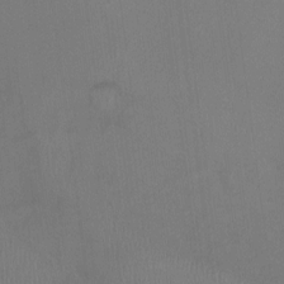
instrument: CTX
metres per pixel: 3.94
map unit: Ht
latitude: -9.4076
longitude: -38.5168
